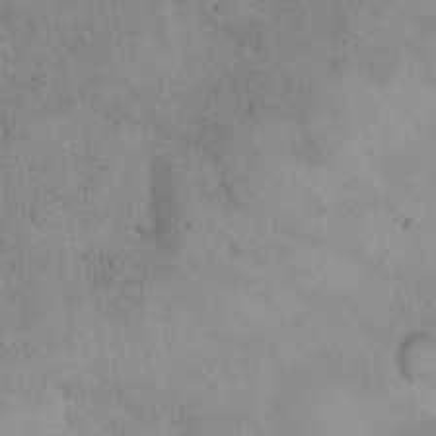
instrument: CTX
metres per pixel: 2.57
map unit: Hto
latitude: 11.0648
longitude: -59.1970
